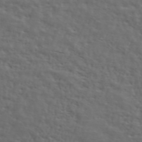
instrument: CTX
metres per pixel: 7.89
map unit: ANa
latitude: 45.4237
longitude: -83.6316
